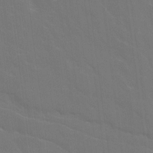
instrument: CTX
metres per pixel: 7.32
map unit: Ave
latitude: 18.2144
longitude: -130.3279
